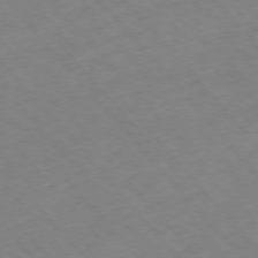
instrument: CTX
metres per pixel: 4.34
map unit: Hpe
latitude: -76.5385
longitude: -18.0444
